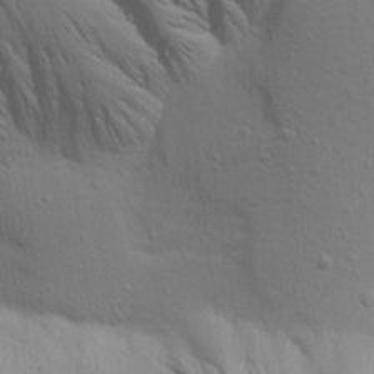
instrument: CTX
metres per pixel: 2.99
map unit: Aa
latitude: 18.9136
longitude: -142.8380
